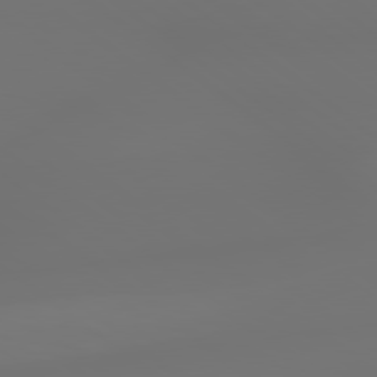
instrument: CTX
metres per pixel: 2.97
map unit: lApd
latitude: 79.0837
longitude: -174.8947
